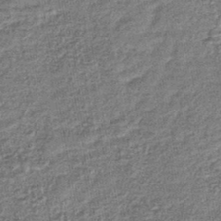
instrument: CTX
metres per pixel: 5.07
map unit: lHb
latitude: -43.0864
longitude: 79.1809
